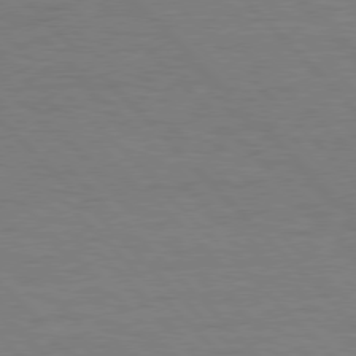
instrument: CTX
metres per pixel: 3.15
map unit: Hpe
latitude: 76.8380
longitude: -154.7624
